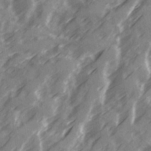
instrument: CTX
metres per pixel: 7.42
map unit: Ave
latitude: 20.1389
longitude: -131.4616
